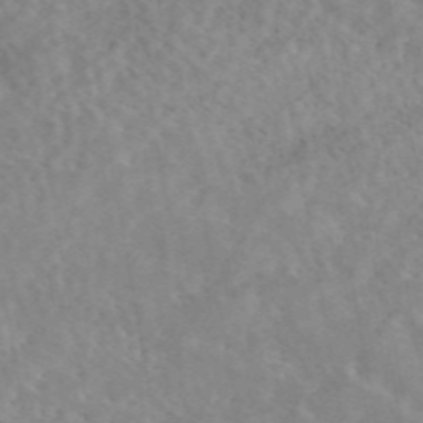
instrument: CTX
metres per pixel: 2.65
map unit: eAb
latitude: 44.7057
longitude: 114.5196
